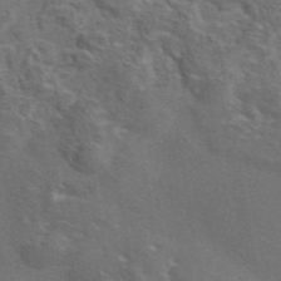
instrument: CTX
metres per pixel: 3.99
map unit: eAb
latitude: 43.7261
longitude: 111.6155
